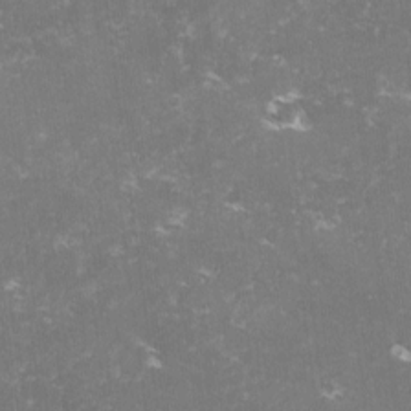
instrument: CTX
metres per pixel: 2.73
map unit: lHvf
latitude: -13.8234
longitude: -98.8191
